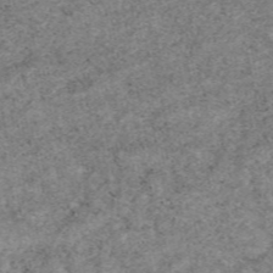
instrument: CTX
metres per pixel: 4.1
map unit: eAb
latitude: 48.1011
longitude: 116.0660
